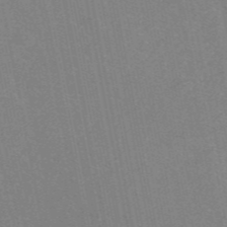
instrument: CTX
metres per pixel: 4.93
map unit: eAb
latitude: 46.6869
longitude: 116.3873
